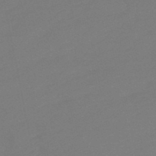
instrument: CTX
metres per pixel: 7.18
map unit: lHb
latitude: -49.5210
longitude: 82.8597
